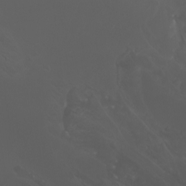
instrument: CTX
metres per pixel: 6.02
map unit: Htu
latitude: -7.1053
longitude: -73.4238
